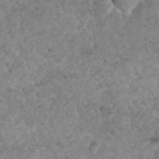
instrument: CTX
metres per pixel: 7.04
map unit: Hto
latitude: 32.3089
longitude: -49.9717
